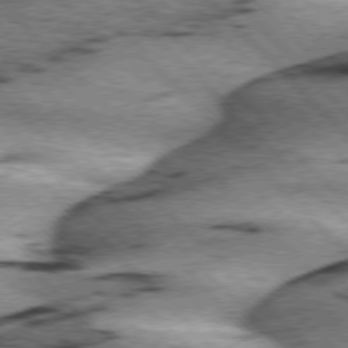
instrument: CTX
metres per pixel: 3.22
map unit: lApd
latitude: 76.1011
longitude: -79.2159
